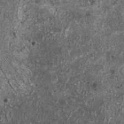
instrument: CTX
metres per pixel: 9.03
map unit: HNhu
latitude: 0.3278
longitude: 3.7099
